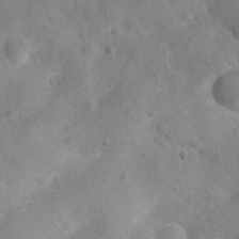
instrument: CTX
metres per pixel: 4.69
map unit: Nhu
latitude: 1.7071
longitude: -18.0444
